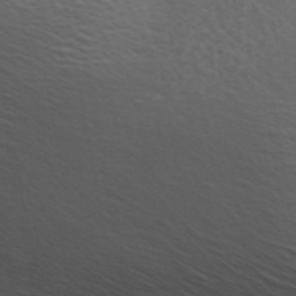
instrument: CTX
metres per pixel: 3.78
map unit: ANa
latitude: 44.8569
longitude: 28.9731
